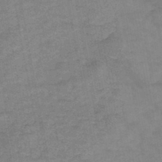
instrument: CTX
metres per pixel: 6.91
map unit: HNb
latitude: -45.9556
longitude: -37.1781
